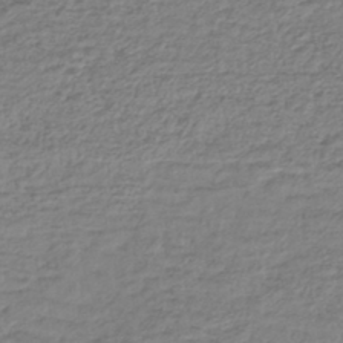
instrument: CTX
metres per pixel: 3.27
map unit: lHb
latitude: -41.1620
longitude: 70.2362
